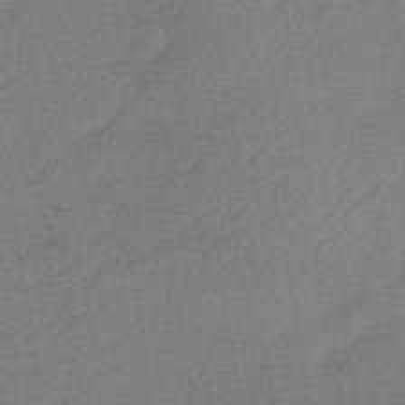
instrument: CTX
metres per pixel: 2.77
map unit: HNb
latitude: -33.9367
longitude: 62.5762
